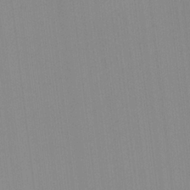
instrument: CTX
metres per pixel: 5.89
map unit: lHvf
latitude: -13.5210
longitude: -101.8017
